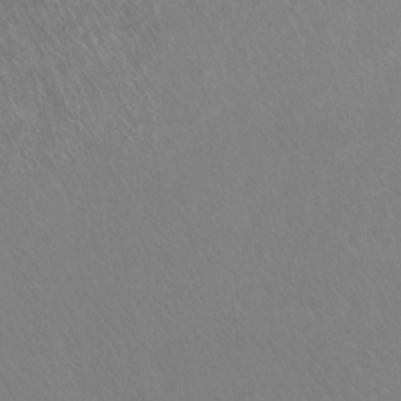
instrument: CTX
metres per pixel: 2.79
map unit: Ht
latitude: -8.9919
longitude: -38.4601
